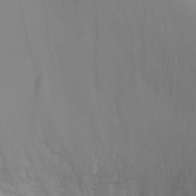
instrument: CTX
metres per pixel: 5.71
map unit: Ht
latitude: -4.5762
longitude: -24.4412
